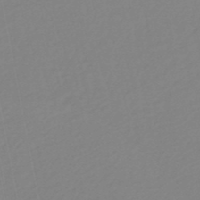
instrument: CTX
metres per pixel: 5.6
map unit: HNb
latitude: -49.4077
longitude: 58.6518
